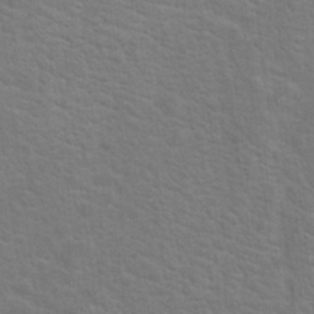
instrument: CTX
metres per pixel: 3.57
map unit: Hto
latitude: 19.6882
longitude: -43.9528
